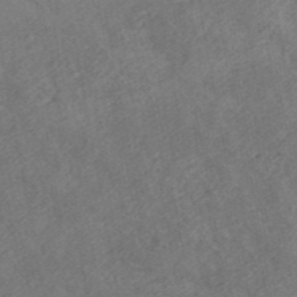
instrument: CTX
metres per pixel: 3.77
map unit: ANa
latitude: 42.6113
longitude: 18.0283
